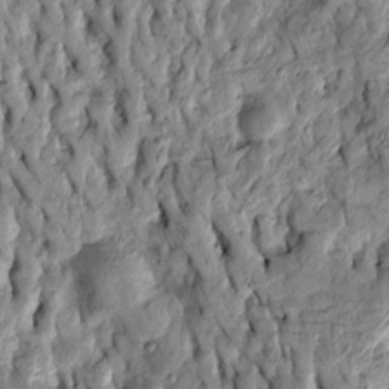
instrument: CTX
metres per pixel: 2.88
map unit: Htu
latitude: -3.5399
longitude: 156.4062
